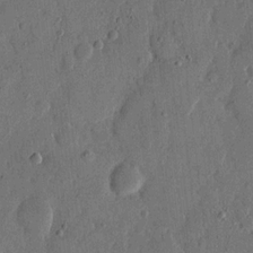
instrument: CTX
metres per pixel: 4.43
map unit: eHh
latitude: 14.1956
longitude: -68.1011
